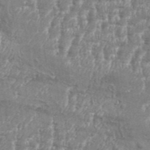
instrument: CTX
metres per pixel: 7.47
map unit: Aa
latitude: 34.1011
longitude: -135.7260
